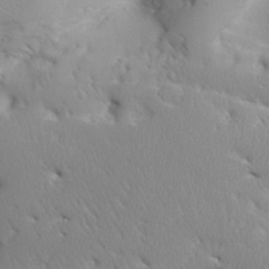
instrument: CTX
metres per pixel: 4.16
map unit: Aa
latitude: 31.4238
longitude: -143.7261
